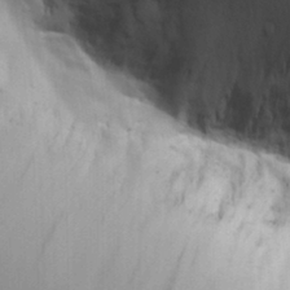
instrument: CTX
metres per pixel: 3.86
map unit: Aa
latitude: 18.6301
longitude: -126.4034
